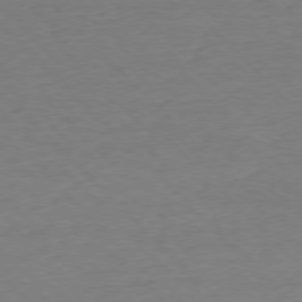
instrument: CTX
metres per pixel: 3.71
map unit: Ap
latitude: -77.0675
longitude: -92.4601
